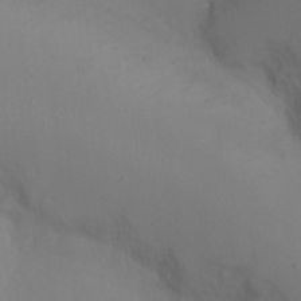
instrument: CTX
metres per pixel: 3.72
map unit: Ht
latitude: -15.4077
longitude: -41.4426
